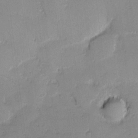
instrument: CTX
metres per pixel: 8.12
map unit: eHh
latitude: -1.1054
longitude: -83.0080
